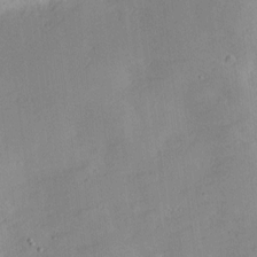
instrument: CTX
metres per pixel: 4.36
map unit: Htu
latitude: -8.5574
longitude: 176.4440
